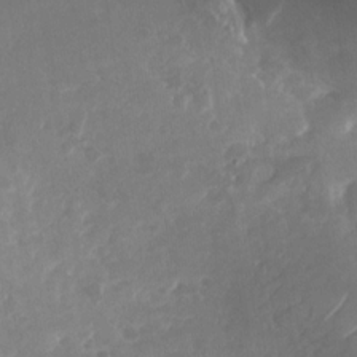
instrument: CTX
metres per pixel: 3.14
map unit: Nhu
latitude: -28.7085
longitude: -70.5923
